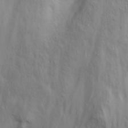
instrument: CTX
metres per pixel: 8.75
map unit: Nhu
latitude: 24.2900
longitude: -61.7071
